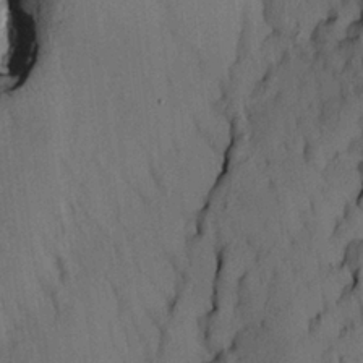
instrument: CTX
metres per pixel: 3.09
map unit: HNhu
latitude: 14.7625
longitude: 10.8786
